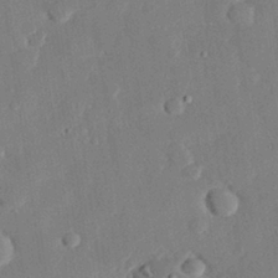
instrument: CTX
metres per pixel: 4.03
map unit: eHh
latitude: 28.5168
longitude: -81.2915
